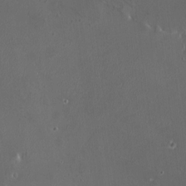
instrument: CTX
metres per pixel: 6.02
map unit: HNhu
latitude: 6.4601
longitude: 6.2172
